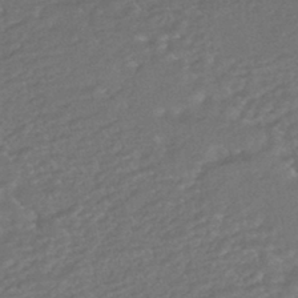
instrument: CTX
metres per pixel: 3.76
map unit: HNhu
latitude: -43.6154
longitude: 98.2550
